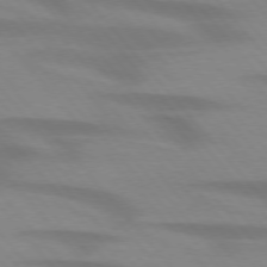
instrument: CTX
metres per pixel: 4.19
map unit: lApd
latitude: 74.4223
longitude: -60.4790
